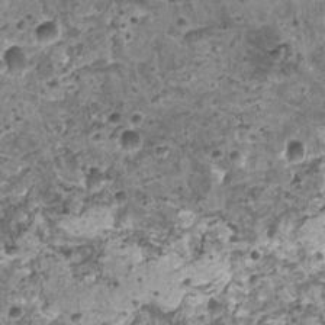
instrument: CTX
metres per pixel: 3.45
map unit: HNhu
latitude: 0.7435
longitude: 2.0472
